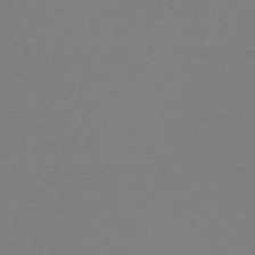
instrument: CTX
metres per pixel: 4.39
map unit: lHb
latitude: -46.2172
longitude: 65.7667
